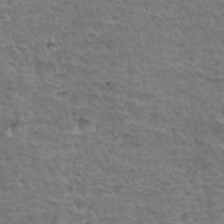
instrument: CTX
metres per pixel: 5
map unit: Hto
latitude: 35.1781
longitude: -45.2726
